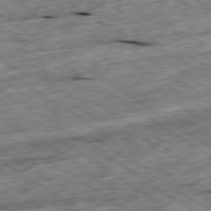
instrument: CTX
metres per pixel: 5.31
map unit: Ap
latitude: -79.5777
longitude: -87.0458
